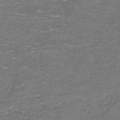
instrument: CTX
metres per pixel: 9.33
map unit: HNb
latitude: -36.8219
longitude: 51.2943
